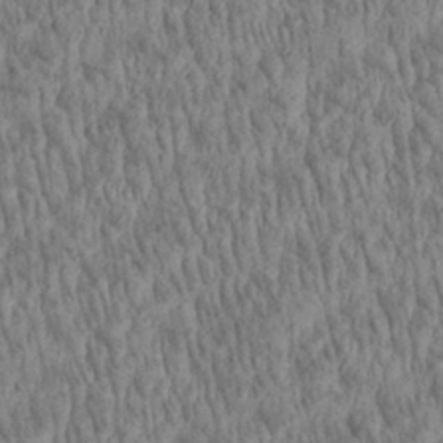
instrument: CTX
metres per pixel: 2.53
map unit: Aa
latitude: 29.1781
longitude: -138.1389
